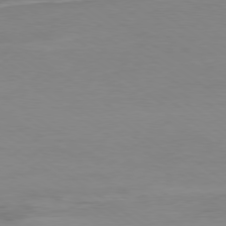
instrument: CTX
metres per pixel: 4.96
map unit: Ap
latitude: -79.5966
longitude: -55.4048
